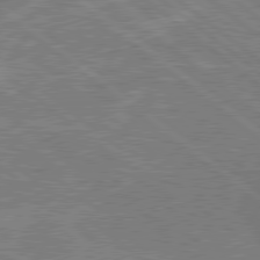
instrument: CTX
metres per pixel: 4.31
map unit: lApd
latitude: 79.1026
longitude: -170.1389
